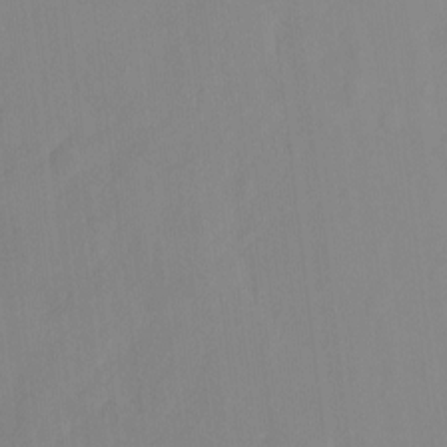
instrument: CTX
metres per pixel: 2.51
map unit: Hto
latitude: -8.1606
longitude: -41.1592
